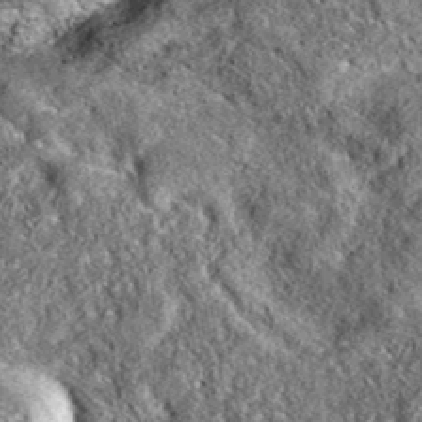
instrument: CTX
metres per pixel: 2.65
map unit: eAb
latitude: 37.4048
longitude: 108.7085
